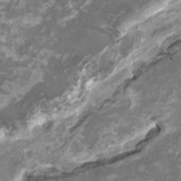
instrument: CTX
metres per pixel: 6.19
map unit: HNhu
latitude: 2.0633
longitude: -3.2726
